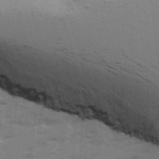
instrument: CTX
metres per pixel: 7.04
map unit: Ave
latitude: 13.7072
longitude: -102.6868
